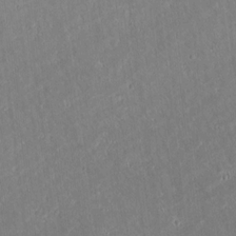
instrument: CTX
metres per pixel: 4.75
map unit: lAvf
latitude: 8.4412
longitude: 167.8422
